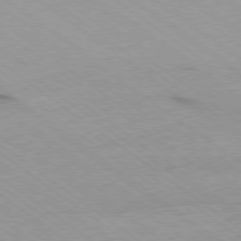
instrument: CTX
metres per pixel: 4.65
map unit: Ap
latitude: -79.1998
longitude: -99.6127
